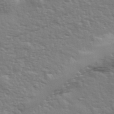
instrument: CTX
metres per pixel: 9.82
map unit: eHh
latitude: 35.9528
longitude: -80.8947
